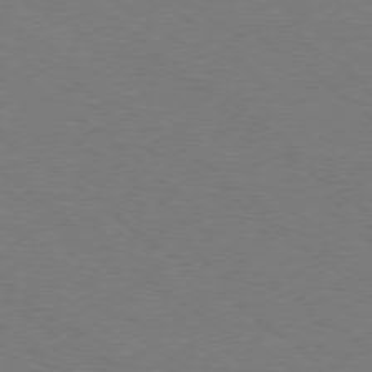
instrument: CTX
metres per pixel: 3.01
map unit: Ap
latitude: -78.6707
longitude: -64.0822
